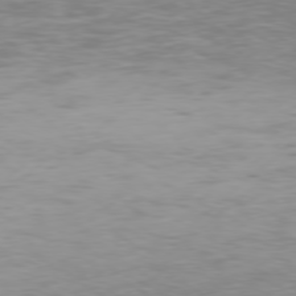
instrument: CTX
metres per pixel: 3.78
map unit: Hpe
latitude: 76.2144
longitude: -131.2159
